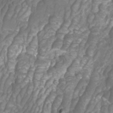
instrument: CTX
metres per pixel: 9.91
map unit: Htu
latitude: -10.0661
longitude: -74.3845
